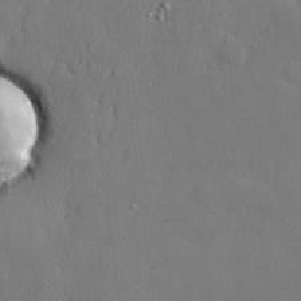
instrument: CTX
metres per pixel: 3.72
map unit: lHvf
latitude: 23.4993
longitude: 141.6155
